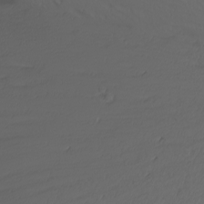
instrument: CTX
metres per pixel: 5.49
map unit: Nhu
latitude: -3.9367
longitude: -84.2523
